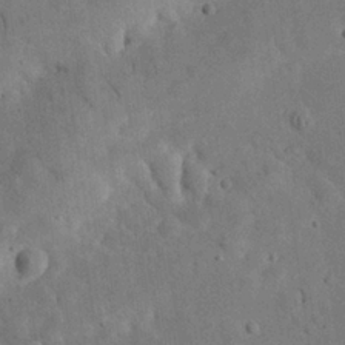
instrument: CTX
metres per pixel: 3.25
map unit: eHh
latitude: 25.2725
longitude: -68.5357
